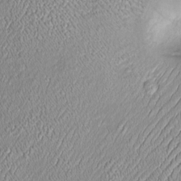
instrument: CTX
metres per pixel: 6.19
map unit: Htu
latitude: -6.4440
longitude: 157.6533
